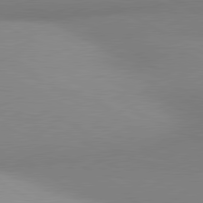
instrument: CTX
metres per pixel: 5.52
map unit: lApd
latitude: 80.8758
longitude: 135.8233
